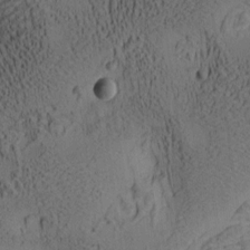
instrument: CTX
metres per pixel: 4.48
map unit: lAa
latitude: 6.6113
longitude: -114.7246
